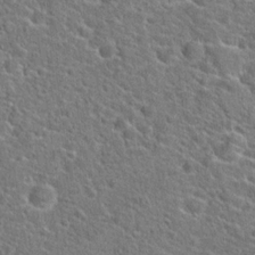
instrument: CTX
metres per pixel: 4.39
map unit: Hto
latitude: 20.7247
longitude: -44.6679
